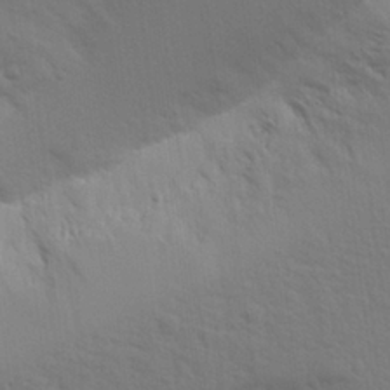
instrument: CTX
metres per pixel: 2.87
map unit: Aa
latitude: 28.4223
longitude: -144.5546
